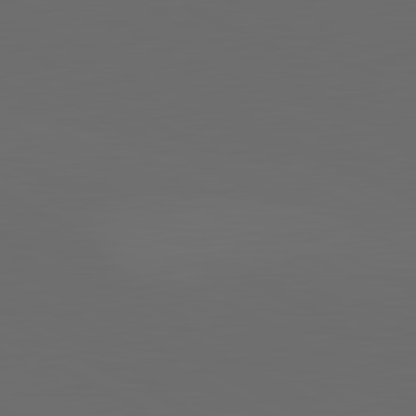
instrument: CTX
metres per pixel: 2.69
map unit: lApd
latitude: 81.9717
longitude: 130.7274
